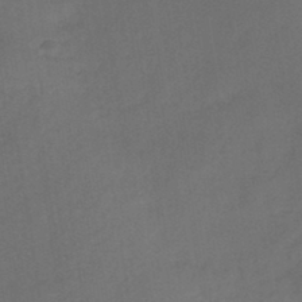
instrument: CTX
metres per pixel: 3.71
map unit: HNb
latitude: -44.1606
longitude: -39.5371
